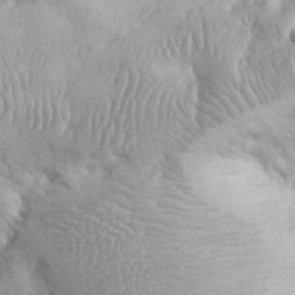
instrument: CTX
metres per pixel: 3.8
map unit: eHh
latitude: 32.0255
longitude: -65.0269
